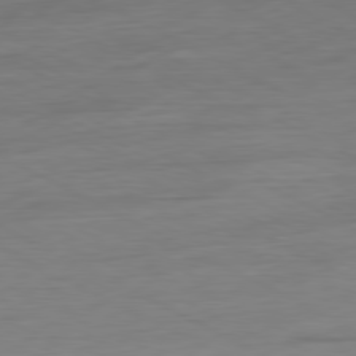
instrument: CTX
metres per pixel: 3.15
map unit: Ap
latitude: -80.8219
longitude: -77.6127
